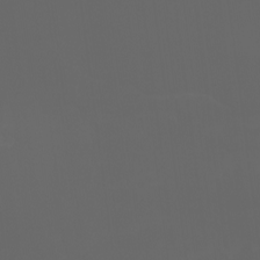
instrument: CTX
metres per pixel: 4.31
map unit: Ht
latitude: -3.7666
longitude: -60.5357
